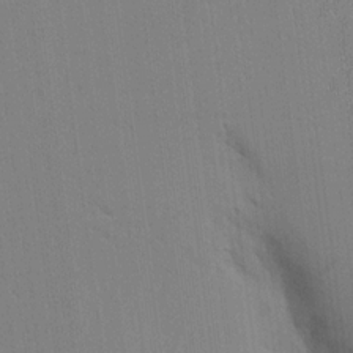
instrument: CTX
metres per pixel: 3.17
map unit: Aa
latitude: 16.6491
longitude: -148.7435
